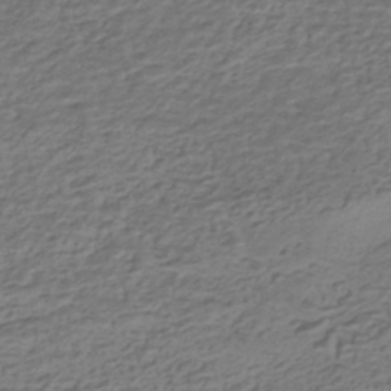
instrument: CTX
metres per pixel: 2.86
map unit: HNhu
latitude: -42.8219
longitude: 101.4454
